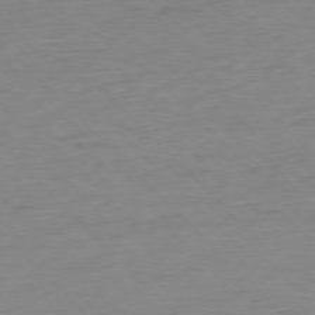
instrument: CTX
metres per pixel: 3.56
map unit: Ap
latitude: -77.4832
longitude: -82.8946
